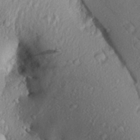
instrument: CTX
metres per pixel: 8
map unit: Aa
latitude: 30.1767
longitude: -136.2523
